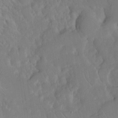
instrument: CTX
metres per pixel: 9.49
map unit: Hve
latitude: 19.0647
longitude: 150.2362
